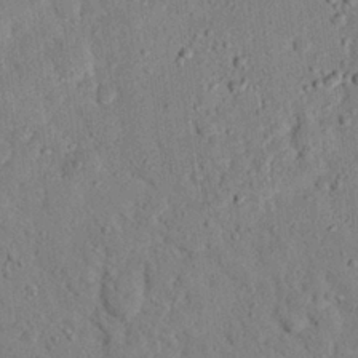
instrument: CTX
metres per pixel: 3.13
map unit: eHh
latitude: 25.9339
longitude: -79.1592
